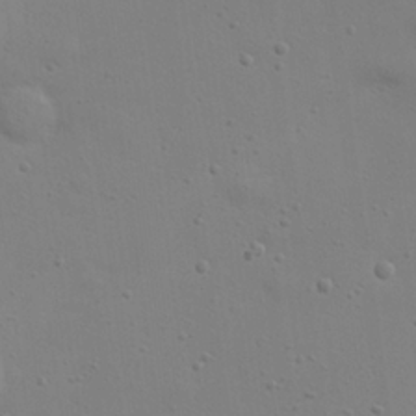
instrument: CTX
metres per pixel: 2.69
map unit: eHh
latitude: 24.3278
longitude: -69.6505
